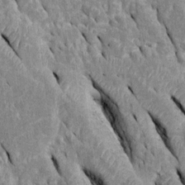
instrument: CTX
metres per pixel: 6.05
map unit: Htu
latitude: -0.3118
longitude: 149.2565
